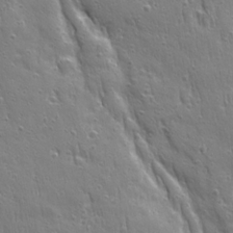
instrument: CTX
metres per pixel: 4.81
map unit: Ave
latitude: 22.5924
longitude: -135.0080
